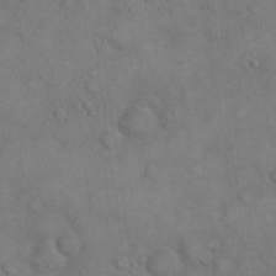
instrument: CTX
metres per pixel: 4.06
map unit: eHh
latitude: 21.3104
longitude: -59.7072
